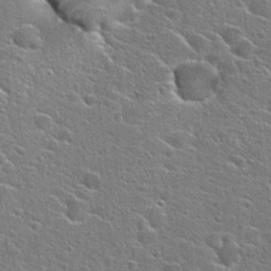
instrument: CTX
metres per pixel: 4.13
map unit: Hto
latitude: 24.9702
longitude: -44.5357
